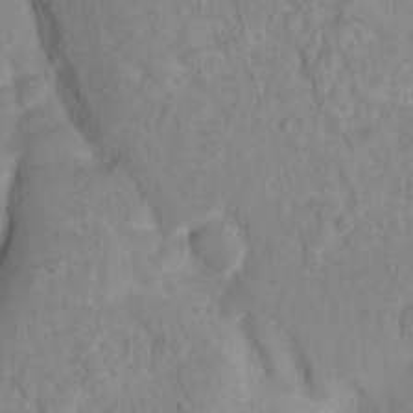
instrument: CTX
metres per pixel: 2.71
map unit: Nhu
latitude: 16.6491
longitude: -30.8002
